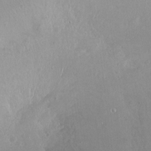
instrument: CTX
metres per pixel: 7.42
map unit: Ht
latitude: -14.6897
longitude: -43.9528
